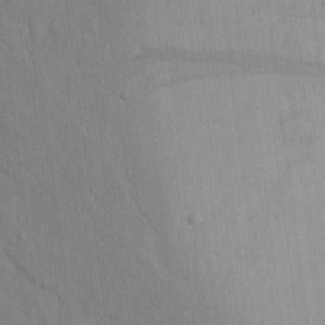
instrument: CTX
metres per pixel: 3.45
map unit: lAvf
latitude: 7.6883
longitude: 168.9163
